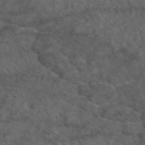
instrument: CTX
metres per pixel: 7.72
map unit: eAb
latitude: 47.5371
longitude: 111.4076
